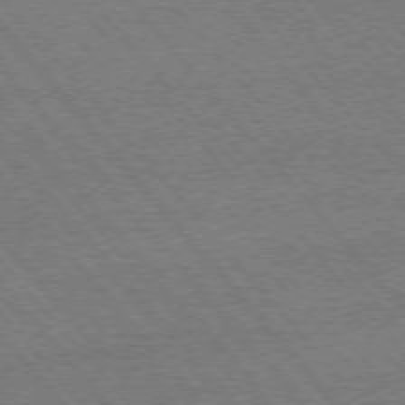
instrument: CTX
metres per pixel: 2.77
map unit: Ap
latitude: -76.5196
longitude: -96.0444
